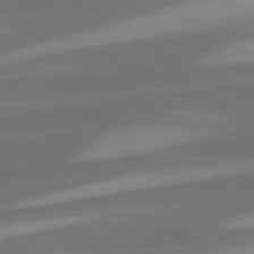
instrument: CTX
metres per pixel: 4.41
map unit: lApd
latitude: 81.6127
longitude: 125.1242
